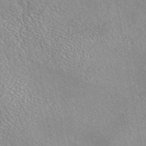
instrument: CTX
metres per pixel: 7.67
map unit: eAb
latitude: 45.0458
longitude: 112.2551
